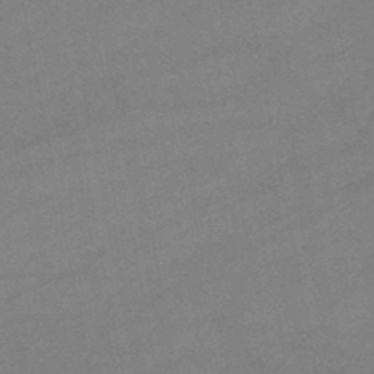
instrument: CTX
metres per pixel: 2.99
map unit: lHb
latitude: -47.1242
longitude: 62.4818
